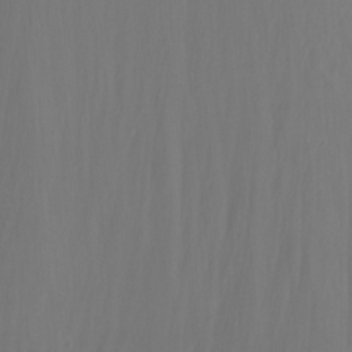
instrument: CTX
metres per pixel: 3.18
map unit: Nhu
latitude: -13.4077
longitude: -71.9717
